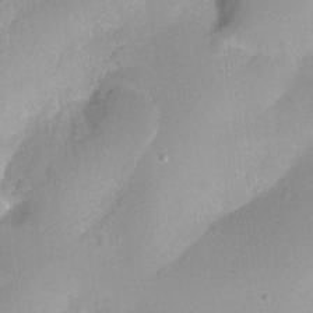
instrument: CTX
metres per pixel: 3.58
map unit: Hto
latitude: -10.7652
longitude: -37.1781
